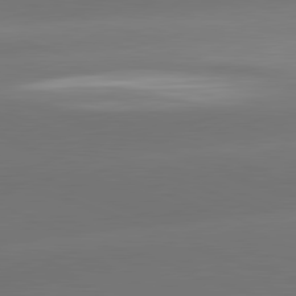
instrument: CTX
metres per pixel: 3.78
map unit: lApd
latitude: 81.8205
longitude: -163.7450
